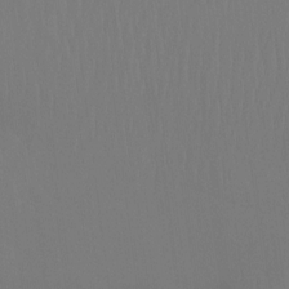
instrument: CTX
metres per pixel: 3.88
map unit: Htu
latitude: -14.6708
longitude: -48.6490
